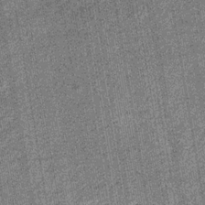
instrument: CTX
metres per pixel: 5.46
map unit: eHb
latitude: -30.4629
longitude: 67.6533
